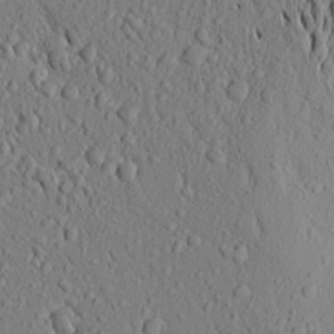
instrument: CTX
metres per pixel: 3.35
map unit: Aa
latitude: 18.5545
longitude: -148.0822
